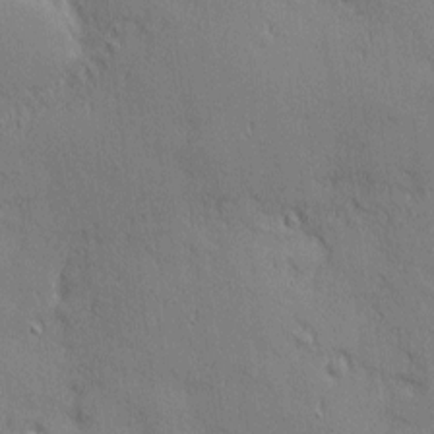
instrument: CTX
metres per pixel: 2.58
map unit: Nhu
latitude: 2.6301
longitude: -75.1592
